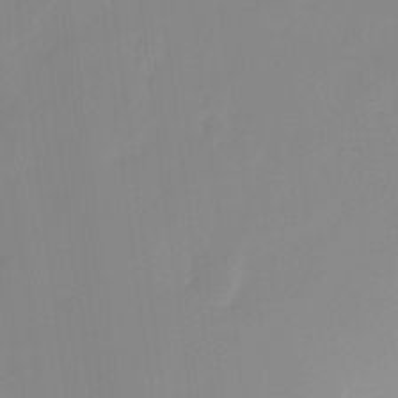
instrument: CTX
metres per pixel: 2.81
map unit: Ht
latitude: -14.8219
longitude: -51.8772
